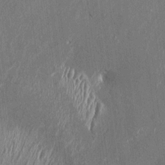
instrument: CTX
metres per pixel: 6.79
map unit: HNhu
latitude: -0.8219
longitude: -7.5182
